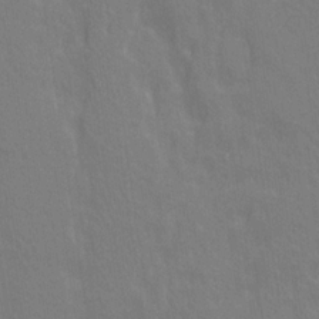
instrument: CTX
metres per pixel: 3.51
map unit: Ave
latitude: 20.8947
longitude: -134.4034
